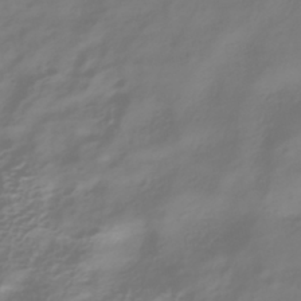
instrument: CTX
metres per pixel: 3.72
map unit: HNhu
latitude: -39.3888
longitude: 100.3117
